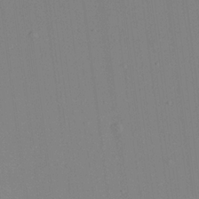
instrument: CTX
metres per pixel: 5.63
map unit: Aa
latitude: 19.8016
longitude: -140.7624
